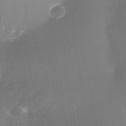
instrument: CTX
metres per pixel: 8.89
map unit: Nhe
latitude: -35.1620
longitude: -118.3656
